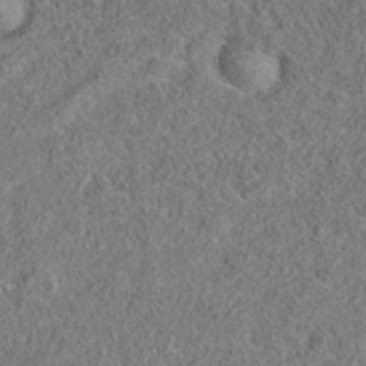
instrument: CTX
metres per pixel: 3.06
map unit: eAb
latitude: 35.5560
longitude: 106.9920
